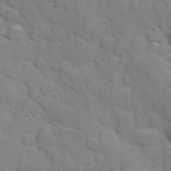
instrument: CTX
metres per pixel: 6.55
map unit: Hve
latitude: 24.2522
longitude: 148.2551
